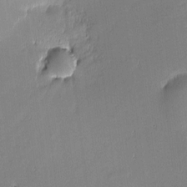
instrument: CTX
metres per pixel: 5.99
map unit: eHh
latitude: -2.6518
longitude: -81.7261
